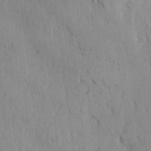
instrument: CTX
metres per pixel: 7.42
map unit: lAvf
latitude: -4.1605
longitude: -113.3482
